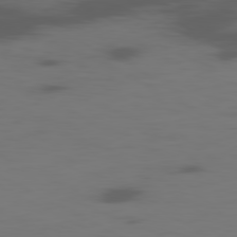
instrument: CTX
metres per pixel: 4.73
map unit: Ap
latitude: -80.6141
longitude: -62.7247
